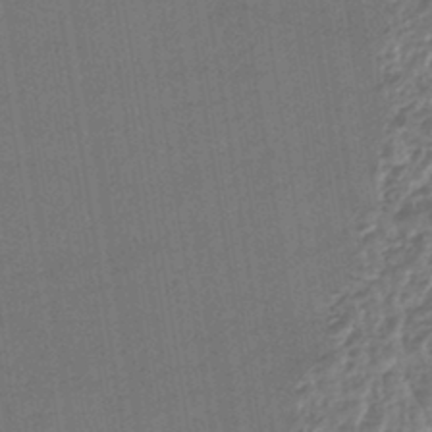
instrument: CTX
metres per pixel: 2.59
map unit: lHb
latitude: -43.5399
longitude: 68.6329
